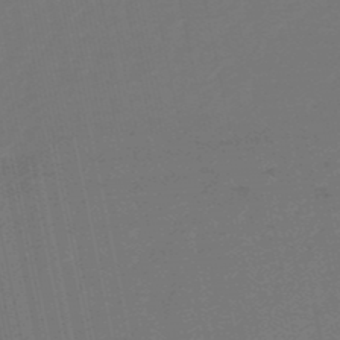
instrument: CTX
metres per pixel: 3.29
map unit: eHb
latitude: -50.6707
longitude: 78.1228
